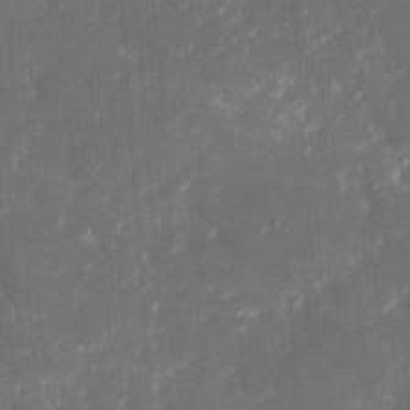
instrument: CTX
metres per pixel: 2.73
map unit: eHh
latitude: 4.9892
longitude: -70.3467
